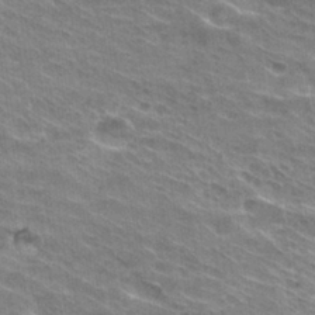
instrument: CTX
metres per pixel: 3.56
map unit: Hto
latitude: 29.9339
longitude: -42.9703
